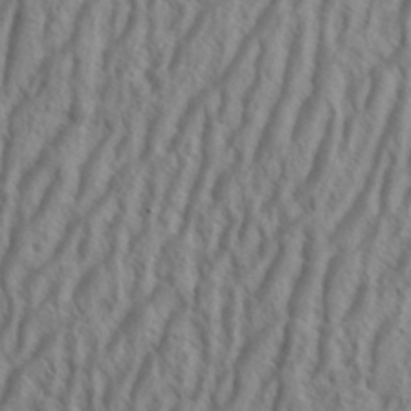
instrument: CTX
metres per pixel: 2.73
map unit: Aa
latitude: 33.9528
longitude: -138.4790
